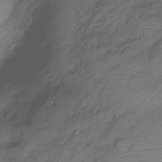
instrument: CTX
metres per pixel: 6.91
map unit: Nve
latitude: -19.0675
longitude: 106.8408
